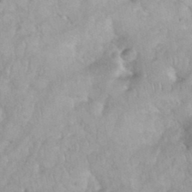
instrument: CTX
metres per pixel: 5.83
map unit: eHh
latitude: 35.1025
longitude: -62.8569
